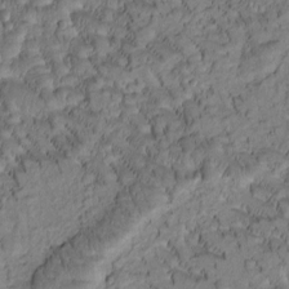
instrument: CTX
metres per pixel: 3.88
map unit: Htu
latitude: -1.7289
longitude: 172.1983
